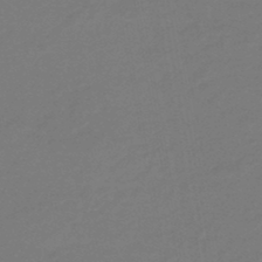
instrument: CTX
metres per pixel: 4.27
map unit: eHb
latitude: -46.5951
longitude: 88.2172
